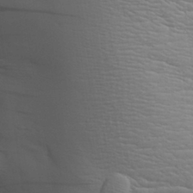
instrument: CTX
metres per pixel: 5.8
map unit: Aa
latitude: 26.7246
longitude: -138.3089
